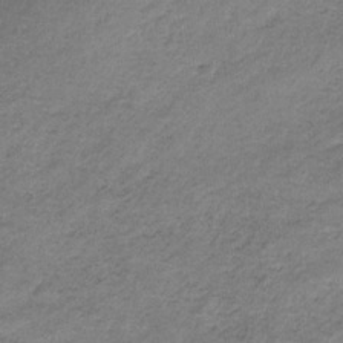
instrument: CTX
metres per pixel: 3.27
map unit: HNb
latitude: -33.6911
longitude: 61.8989
